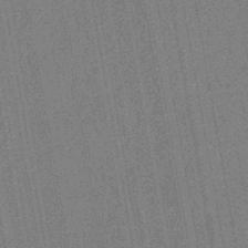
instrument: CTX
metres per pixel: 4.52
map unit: HNb
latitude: -44.1984
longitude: -37.7639
